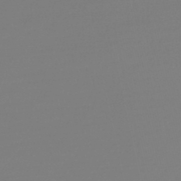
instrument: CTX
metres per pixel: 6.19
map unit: lHb
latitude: -45.3888
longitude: 59.6532
